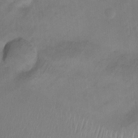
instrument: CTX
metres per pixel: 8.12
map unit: Nhu
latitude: 9.1214
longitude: -22.4601
